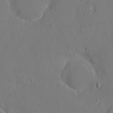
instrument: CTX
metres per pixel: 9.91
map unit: eHh
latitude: 6.1011
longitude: -68.1767
